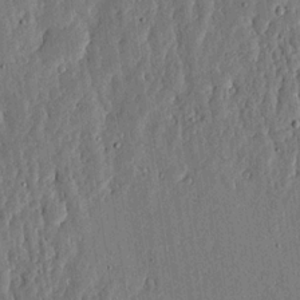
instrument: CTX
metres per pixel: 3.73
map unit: lHvf
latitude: 19.9528
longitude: -114.5734
